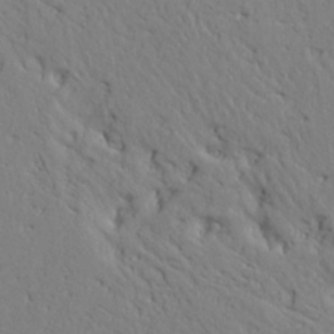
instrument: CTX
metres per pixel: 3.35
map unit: Aa
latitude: 24.3278
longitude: -133.1025
